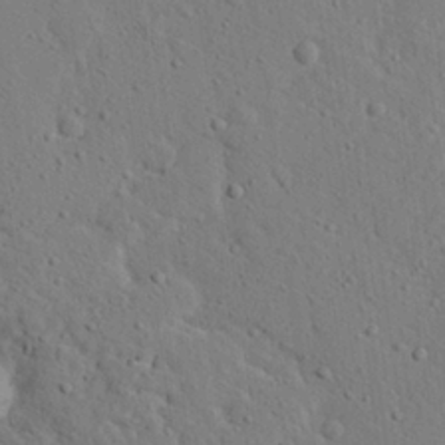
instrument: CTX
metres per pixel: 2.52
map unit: eHh
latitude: 24.9513
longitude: -80.5546
